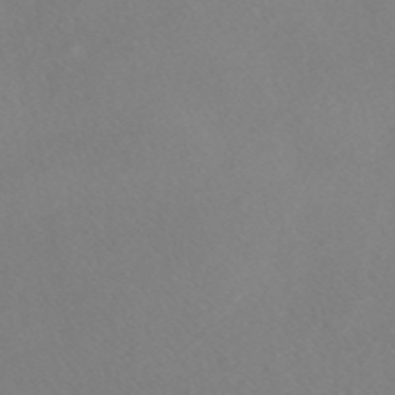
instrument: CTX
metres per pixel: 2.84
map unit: ANa
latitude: 44.5357
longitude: 22.8408
